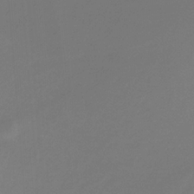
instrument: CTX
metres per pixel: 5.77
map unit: HNb
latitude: -32.6897
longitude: 60.7085
